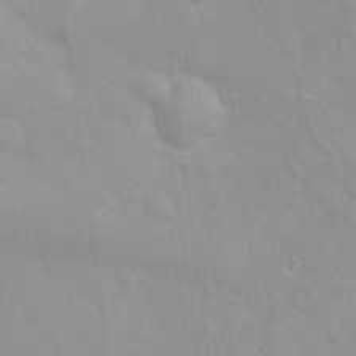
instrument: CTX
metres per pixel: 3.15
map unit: eHh
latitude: 25.4615
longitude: -64.0255
